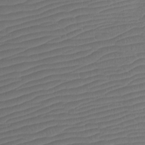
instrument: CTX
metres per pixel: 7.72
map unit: Htu
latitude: -11.2943
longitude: -72.1956
